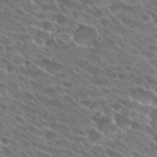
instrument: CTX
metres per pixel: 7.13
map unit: Hto
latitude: 28.1200
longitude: -41.8772
